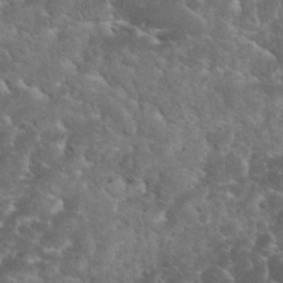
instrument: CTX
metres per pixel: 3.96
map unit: eHh
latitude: 34.9324
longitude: -65.3860
